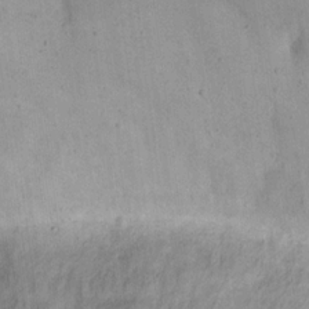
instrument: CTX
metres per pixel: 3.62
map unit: eHh
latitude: 20.5735
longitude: -64.7057
